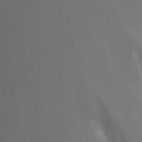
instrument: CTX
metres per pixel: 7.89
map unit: Nhu
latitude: -8.1795
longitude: -83.3481
